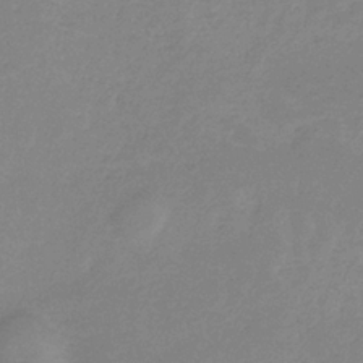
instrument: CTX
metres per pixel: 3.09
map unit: HNb
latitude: -33.9367
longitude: 55.6533
